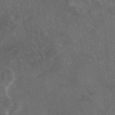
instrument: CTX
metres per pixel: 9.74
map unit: eAb
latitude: 46.6680
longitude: 114.2361
